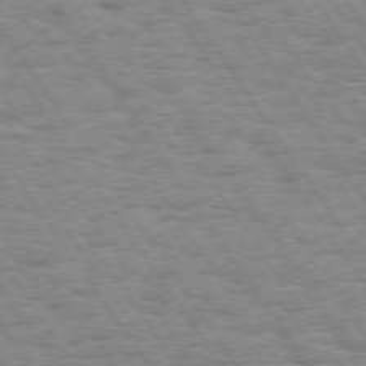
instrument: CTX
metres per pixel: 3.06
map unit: Hpe
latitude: 73.5749
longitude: -139.0269
